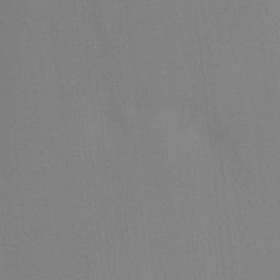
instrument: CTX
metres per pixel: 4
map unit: Ht
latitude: -8.4818
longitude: -31.4427
